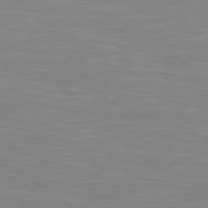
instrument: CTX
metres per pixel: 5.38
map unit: Hpe
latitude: 79.4616
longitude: -127.4049
